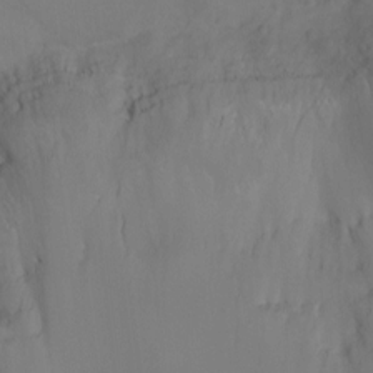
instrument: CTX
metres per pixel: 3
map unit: Ht
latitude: -8.2739
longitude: -30.3279
